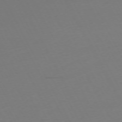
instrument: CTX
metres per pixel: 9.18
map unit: Ap
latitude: -73.5399
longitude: -69.4616
